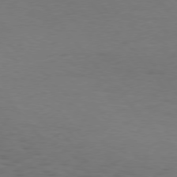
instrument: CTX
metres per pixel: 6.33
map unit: Hpe
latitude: 75.8961
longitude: -134.3278
